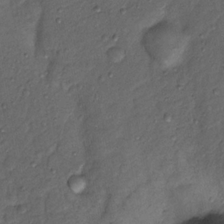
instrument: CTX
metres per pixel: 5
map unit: Nhu
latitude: 12.7813
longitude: -28.8191
